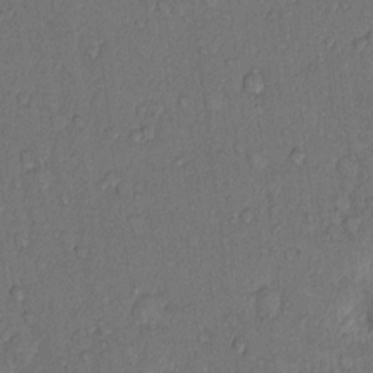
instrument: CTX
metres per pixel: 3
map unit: Hto
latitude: 9.5749
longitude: -58.4601
